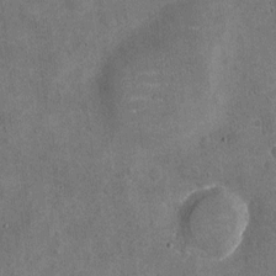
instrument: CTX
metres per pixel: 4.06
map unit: Nhu
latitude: -17.9367
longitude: -56.1766
